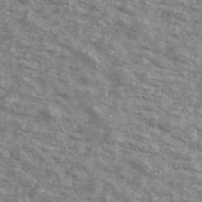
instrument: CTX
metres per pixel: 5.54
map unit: Ave
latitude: 40.9324
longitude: -109.2914
